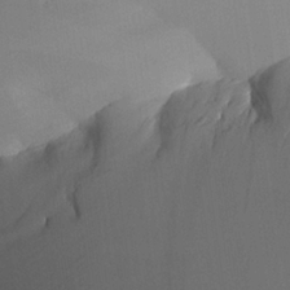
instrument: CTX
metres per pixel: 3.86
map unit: Aa
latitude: 25.4804
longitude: -133.3482
